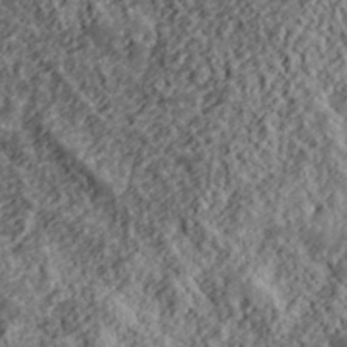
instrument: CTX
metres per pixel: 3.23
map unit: lHvf
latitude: 39.9528
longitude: -88.6680
